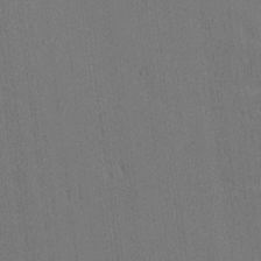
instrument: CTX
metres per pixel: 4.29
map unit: lAvf
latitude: -8.8219
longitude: -113.6127
